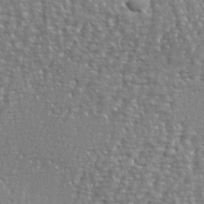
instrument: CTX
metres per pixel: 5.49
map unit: eHh
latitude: 34.9702
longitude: -133.8205
